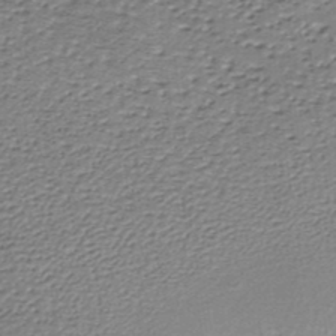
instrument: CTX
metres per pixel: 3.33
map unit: lHb
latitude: -35.3699
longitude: 60.6518
